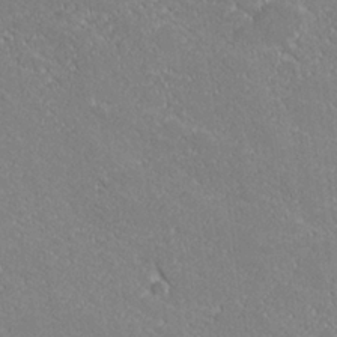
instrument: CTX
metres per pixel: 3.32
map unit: lHvf
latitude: 27.3860
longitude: 141.3510
